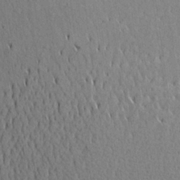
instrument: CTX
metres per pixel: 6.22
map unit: Aa
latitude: 23.0458
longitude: -144.6868
